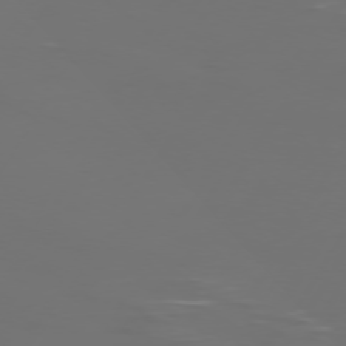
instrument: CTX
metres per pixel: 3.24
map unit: Hpe
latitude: 74.4034
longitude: -125.5938
